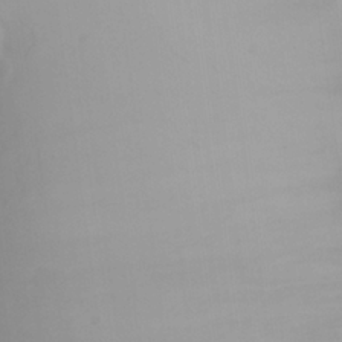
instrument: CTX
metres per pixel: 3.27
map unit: Aa
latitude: 24.4601
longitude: -127.7828
